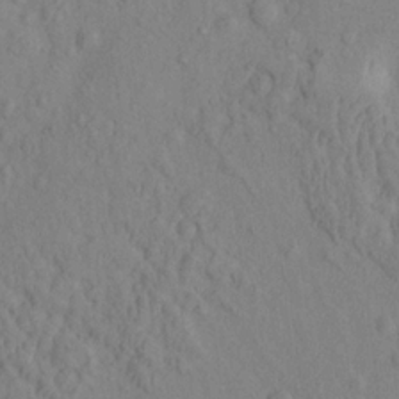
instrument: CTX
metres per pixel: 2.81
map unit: eHh
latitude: -1.1054
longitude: 18.2173
